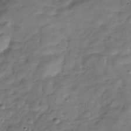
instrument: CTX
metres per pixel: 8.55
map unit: Hve
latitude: -30.7652
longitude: 90.7841
